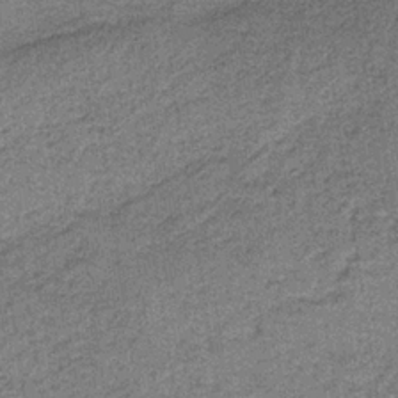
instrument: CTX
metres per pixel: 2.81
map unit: HNb
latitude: -36.2550
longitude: 54.0850
